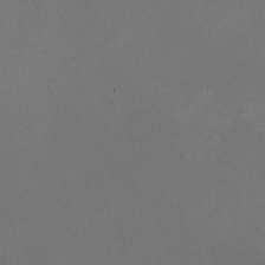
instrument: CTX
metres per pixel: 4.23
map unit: HNhu
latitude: -2.8785
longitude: -3.4048
